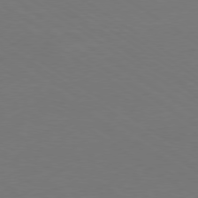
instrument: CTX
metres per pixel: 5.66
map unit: Ap
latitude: -79.6344
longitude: -54.8380
